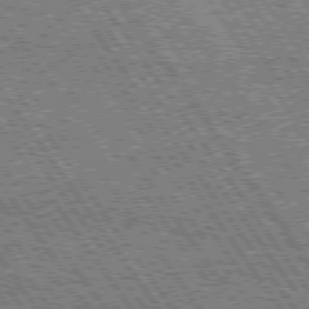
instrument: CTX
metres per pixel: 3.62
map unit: Hpe
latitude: 74.7624
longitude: -153.9528
